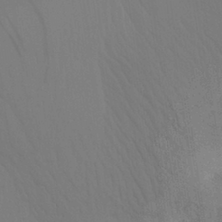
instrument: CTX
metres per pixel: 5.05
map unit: Aa
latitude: 30.0255
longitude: -144.5357
